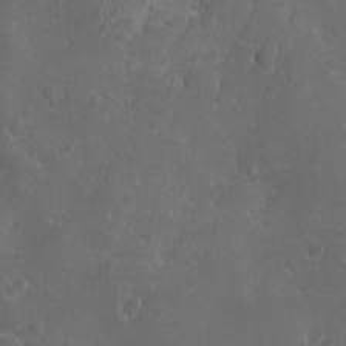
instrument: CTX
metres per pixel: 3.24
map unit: Ave
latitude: -10.7841
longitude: -121.3860
